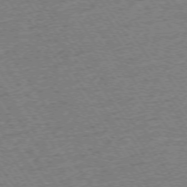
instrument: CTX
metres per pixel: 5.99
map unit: Ap
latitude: -74.6519
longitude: -89.4238
